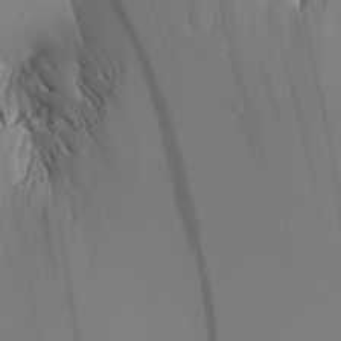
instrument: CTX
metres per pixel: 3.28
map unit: Aa
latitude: 25.3481
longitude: -144.4034
